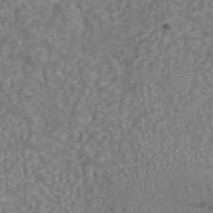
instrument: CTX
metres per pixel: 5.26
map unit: eAb
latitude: 43.3482
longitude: 106.2173
